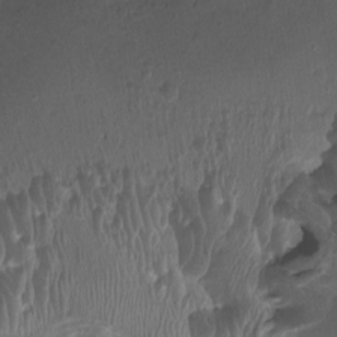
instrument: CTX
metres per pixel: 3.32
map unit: Ht
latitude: -1.2376
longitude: -17.0081
